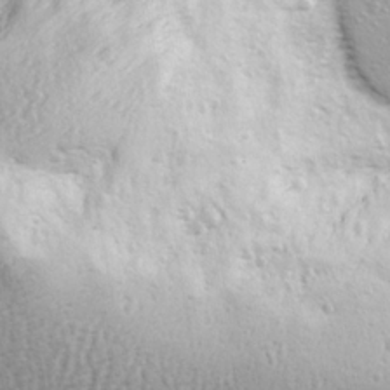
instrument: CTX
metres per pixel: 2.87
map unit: Ave
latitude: 22.7813
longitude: -135.1970
